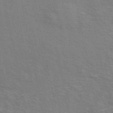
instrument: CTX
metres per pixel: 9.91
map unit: ANa
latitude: 49.5560
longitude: -75.9528
